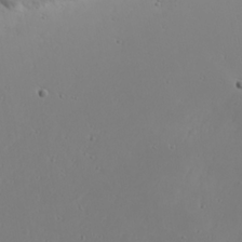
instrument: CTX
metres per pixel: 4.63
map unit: eHh
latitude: 20.8191
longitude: -71.9528
